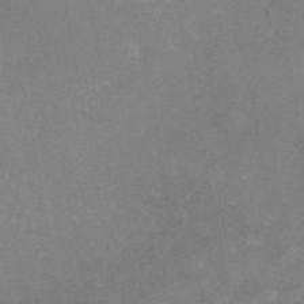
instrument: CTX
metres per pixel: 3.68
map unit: eAb
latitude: 45.9150
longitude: 115.6911
